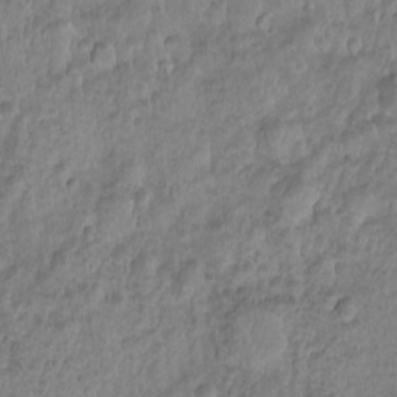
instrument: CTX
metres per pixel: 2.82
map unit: Ht
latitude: -5.8233
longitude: -20.9136
